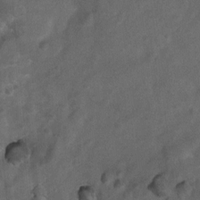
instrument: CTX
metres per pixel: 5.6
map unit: Nhu
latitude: 6.2334
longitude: -23.1403
